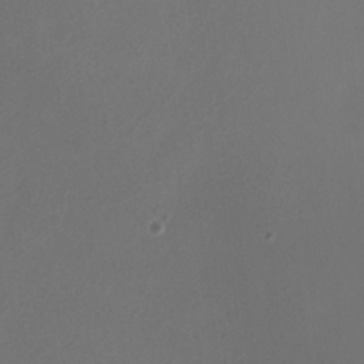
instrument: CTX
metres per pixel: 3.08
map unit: HNhu
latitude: 8.5546
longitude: -1.6316
